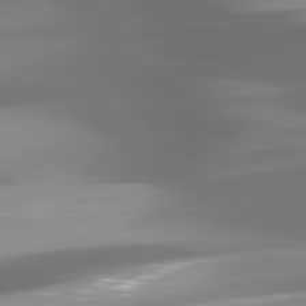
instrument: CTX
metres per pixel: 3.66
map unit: lApd
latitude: 80.1389
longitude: -139.1970
